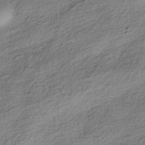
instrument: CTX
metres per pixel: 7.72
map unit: HNhu
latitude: -42.0849
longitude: 105.6910
